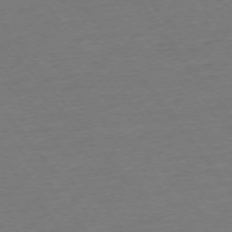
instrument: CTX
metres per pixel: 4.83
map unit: Ap
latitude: -75.1243
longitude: -84.7246
